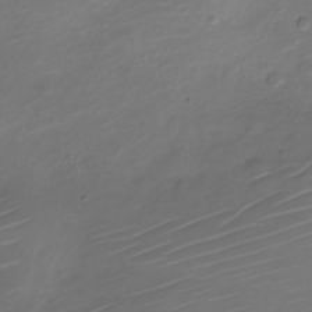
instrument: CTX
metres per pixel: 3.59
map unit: Nve
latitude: -20.5384
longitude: 105.7477
